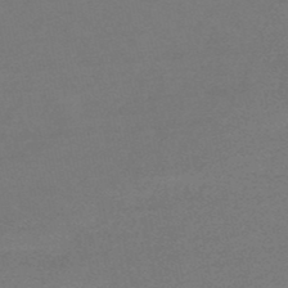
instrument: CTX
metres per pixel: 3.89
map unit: eHb
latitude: -49.0676
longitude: 86.2928
